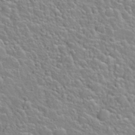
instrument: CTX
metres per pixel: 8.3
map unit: Nhu
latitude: 28.0633
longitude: -53.3860
